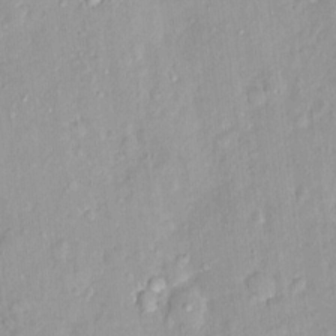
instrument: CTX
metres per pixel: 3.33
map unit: Nhu
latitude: 1.7638
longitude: -14.4790
